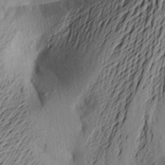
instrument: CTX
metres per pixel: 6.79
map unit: Aa
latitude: 23.2348
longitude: -149.9717
